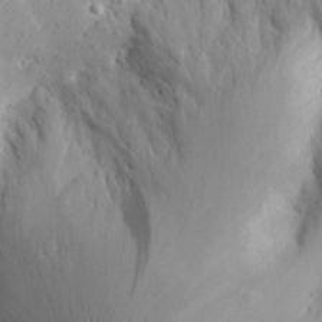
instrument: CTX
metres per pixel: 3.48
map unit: Aa
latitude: 30.8191
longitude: -143.2915
